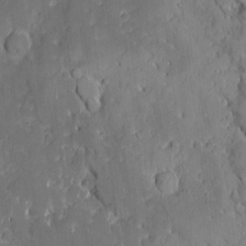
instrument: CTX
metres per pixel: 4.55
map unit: Nhu
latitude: -4.7841
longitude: -150.4601
